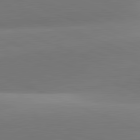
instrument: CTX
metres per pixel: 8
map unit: lApd
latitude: 81.6127
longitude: 142.0661
